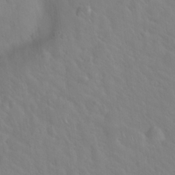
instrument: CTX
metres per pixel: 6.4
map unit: Hto
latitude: 19.9717
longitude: -54.4790
